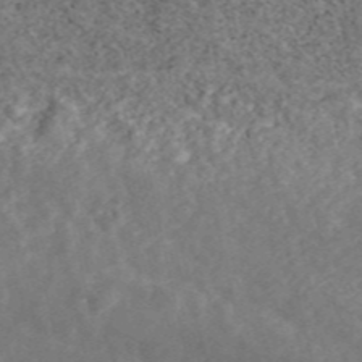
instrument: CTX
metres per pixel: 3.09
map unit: ANa
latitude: 46.5357
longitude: 25.0675
